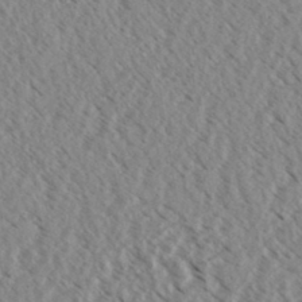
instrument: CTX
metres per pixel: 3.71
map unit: eHh
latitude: 34.3845
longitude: -140.4223
